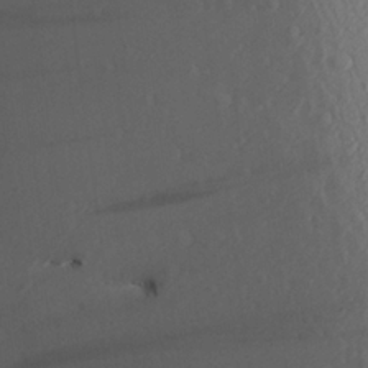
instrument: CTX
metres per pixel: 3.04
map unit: Aa
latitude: 22.4412
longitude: -145.4993
